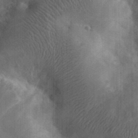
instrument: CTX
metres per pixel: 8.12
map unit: eHh
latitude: 25.9339
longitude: -65.4237
